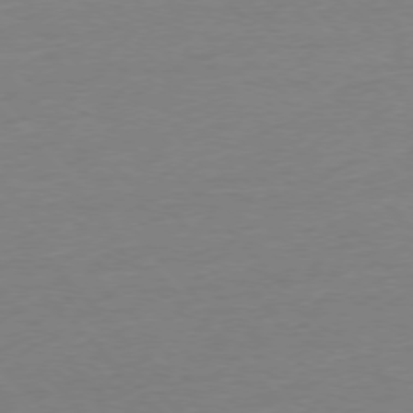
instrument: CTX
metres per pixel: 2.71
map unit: Ap
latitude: -76.6141
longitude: -93.1592
